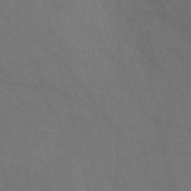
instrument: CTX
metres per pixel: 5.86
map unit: Nve
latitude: -57.4265
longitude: 51.4076
